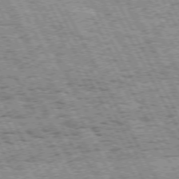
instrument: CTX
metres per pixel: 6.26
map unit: Hpe
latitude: 72.1200
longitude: -125.0836
